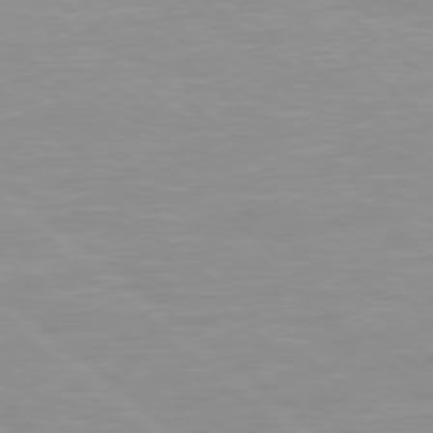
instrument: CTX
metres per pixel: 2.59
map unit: Hpe
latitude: 78.1389
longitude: -140.9891
